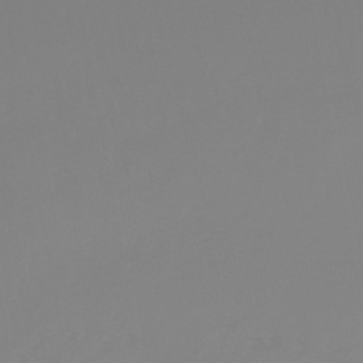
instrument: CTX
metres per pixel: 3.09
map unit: HNhu
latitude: -44.5763
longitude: 90.3118
